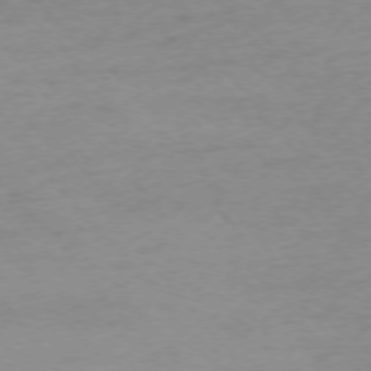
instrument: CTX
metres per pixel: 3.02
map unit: Ap
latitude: -75.5777
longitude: -81.2915
